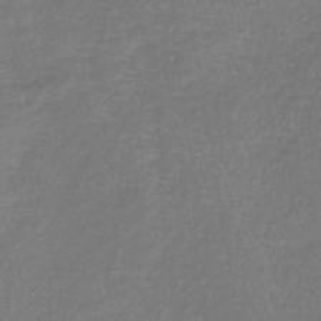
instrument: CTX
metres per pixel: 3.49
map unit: lHb
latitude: -41.2376
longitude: 73.8044
